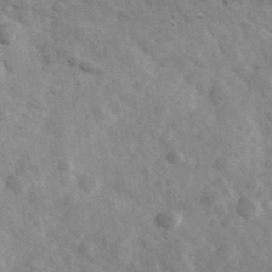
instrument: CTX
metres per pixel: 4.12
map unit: Ave
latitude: 38.9325
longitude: -107.7828
